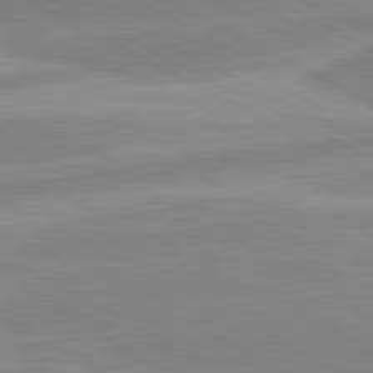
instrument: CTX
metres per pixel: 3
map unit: lApd
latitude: 80.6679
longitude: -169.1025
